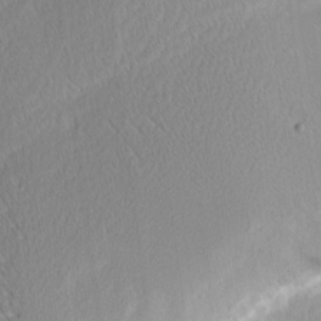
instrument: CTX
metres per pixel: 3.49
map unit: Nhu
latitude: 2.0444
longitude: -77.4615
